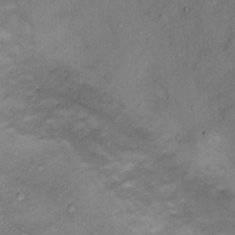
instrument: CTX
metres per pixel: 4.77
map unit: Nhu
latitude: 11.8395
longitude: -28.3845
